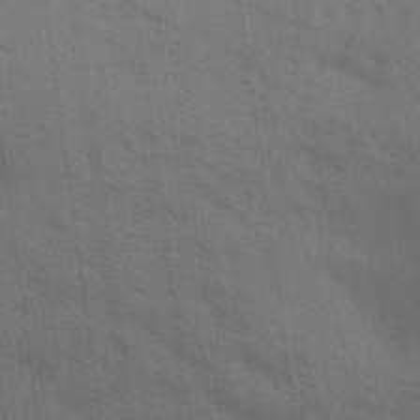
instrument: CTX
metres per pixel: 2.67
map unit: Aa
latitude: 31.4427
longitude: -139.4993
